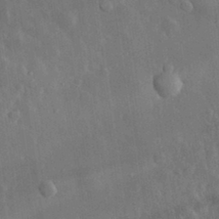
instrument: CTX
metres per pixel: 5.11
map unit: eHh
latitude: 31.6316
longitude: -79.9717
